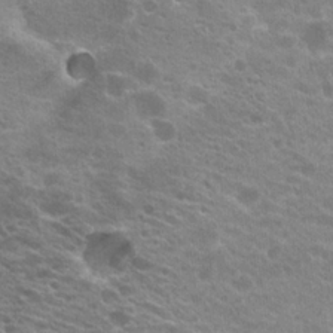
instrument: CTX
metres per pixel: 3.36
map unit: Hto
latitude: 21.3671
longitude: -38.5546
